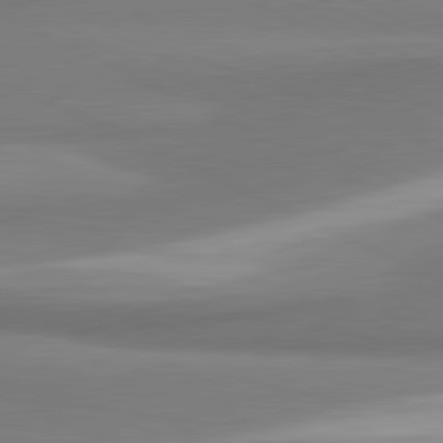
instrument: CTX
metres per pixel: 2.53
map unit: lApd
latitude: 81.1970
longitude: 166.9731
